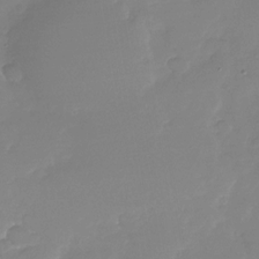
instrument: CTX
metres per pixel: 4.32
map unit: Nhu
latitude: -29.1431
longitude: -63.6505
